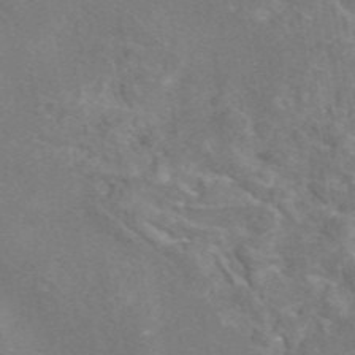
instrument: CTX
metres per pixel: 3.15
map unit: eAb
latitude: 46.4979
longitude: 111.5021
